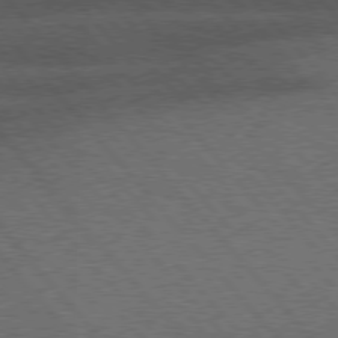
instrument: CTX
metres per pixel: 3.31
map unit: Hpe
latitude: 76.7813
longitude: -157.0836
